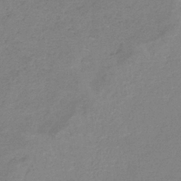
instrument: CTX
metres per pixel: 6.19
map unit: HNb
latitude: -35.3699
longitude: 55.6911
